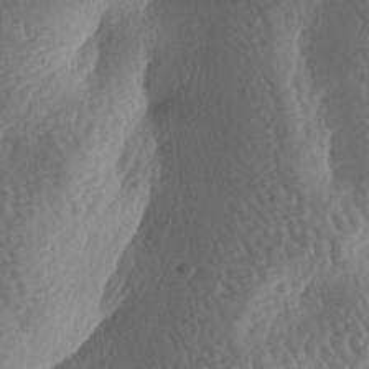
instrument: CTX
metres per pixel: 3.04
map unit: lAa
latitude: -6.9352
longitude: -128.3467
